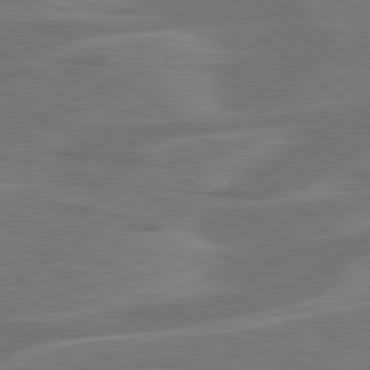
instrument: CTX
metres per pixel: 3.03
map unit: Hpe
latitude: 78.4223
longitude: -126.4412
